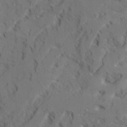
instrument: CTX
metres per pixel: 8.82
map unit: Ave
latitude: 22.4979
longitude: -130.8002
